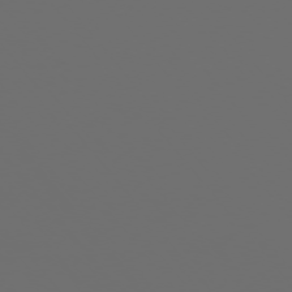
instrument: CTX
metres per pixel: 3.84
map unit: Ap
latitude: -76.0094
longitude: -74.5924
